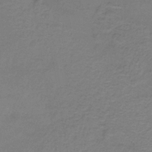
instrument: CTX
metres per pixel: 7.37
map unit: HNb
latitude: -37.0864
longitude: 53.5021
